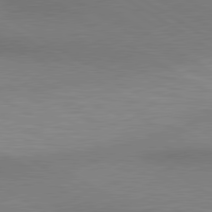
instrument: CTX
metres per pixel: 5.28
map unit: lApd
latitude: 80.5546
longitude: 131.3132
